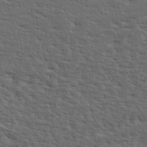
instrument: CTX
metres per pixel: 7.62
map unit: Hve
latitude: 23.8772
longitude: -97.1592
